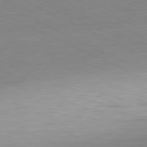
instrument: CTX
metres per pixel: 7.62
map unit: Ap
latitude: -81.2943
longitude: -77.2537
